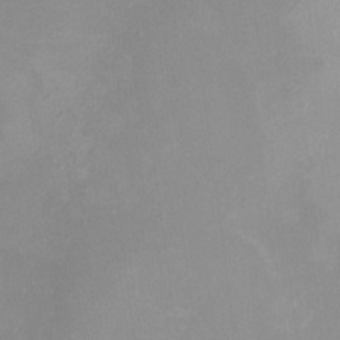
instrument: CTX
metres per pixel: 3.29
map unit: eHh
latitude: -4.8597
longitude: -77.9150
